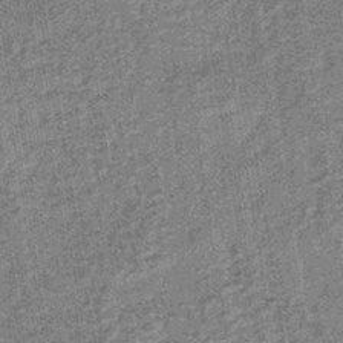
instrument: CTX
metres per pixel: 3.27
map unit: lHb
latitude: -38.2172
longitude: 64.1795
